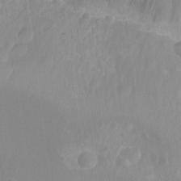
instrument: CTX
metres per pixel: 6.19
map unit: Nhu
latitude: -15.4644
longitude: -25.5749
